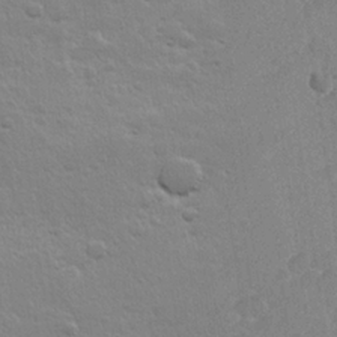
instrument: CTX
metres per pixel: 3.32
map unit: Hve
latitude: 24.2900
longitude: 145.0109
